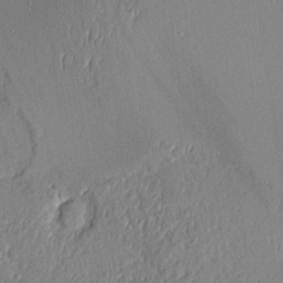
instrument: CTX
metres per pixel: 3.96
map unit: Aa
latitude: 9.2726
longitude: -130.9514
